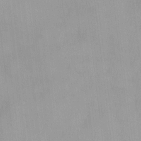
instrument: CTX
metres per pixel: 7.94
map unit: HNhu
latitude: 3.4426
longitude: 6.5196
